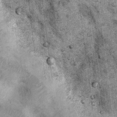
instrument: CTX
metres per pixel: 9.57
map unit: Nhu
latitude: 7.8961
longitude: -23.5182
